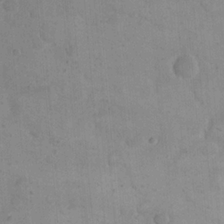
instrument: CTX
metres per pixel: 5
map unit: eHh
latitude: 21.2537
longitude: -63.2348
